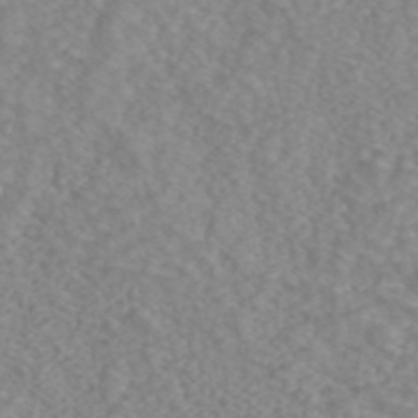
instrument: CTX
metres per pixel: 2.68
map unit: ANa
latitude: 43.9150
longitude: 28.3495
